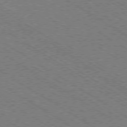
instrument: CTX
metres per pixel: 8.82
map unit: Ap
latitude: -79.2942
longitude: -79.0837
